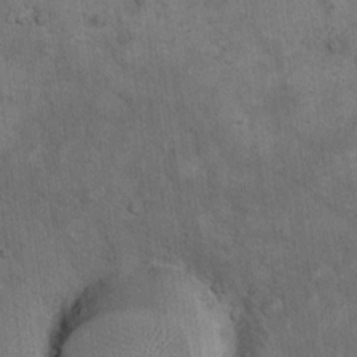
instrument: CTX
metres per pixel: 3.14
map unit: eHh
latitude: 17.8583
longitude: -63.5182
